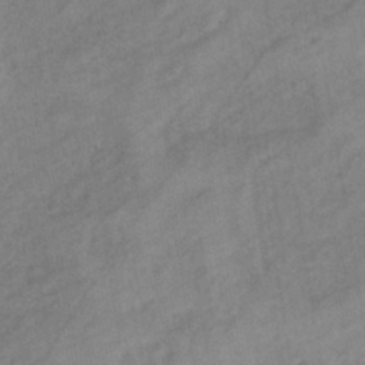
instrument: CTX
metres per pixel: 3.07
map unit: eHb
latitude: -41.3132
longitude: 82.8975
